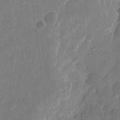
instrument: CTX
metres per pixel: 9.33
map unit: eHh
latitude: 10.4223
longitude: -68.1389
